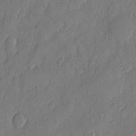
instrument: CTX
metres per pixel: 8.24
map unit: eHh
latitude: 6.3656
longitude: -74.7813
